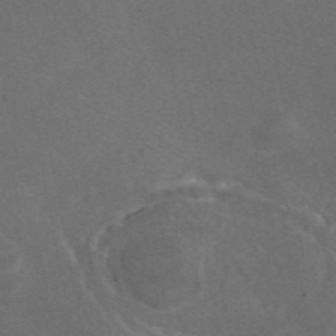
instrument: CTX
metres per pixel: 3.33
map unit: eAb
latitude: 46.3279
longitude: 115.1431
